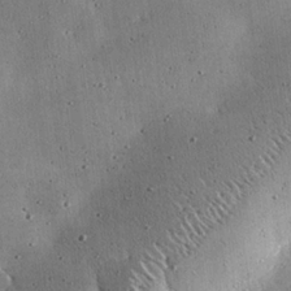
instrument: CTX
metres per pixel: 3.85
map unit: eHh
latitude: 25.1970
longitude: -89.0459
